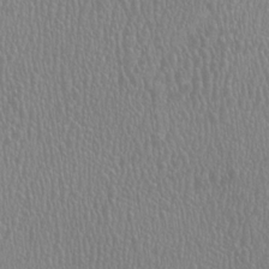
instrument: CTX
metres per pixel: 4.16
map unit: HNhu
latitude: -1.4644
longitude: 2.5006
